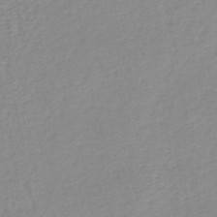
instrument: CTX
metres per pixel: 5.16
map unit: lHb
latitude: -44.2928
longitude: 78.6896
